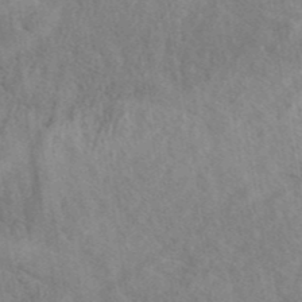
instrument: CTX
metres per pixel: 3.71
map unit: eAb
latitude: 42.0444
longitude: 109.5588
